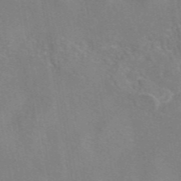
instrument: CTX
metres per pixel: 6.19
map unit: eAb
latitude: 45.2726
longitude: 109.7100
